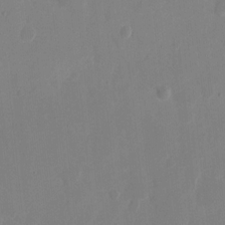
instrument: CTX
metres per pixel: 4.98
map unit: eHh
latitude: 9.8583
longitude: -67.8394
